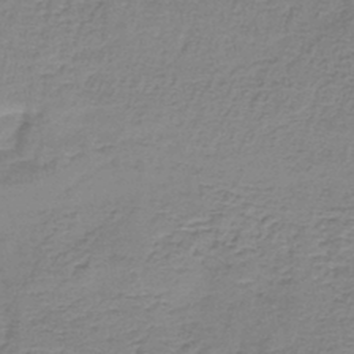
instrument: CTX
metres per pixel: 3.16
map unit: lHb
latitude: -41.8989
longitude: 60.0283
